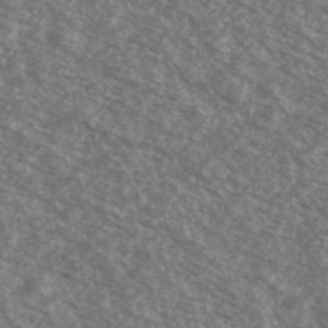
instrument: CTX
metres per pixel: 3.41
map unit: Ave
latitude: 39.1214
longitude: -110.7813
